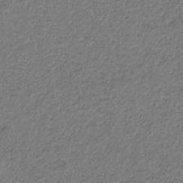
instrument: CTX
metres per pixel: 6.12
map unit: eHb
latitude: -31.2943
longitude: 69.3698
